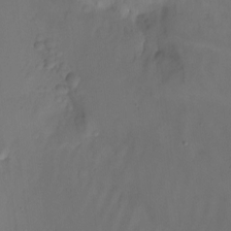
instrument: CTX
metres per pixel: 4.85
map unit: Nhu
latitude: -14.1795
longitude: -52.4412
